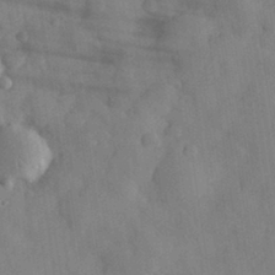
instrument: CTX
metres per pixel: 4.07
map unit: eHh
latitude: 31.2726
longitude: -71.4804
